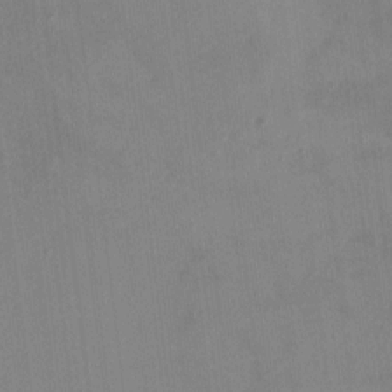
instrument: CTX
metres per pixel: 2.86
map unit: HNhu
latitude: 6.1956
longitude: 3.8422
